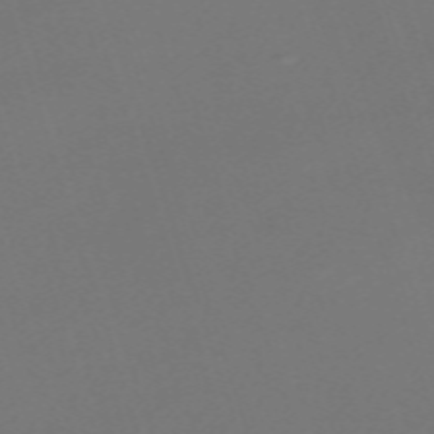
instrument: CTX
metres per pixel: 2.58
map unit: eHh
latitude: -63.1053
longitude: 51.5777
